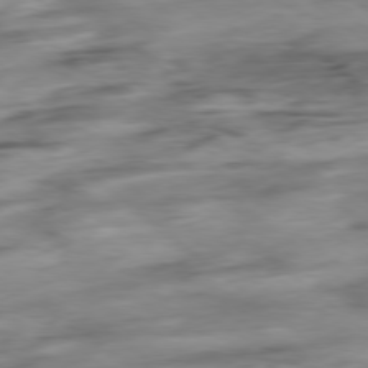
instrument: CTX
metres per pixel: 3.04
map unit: Hpe
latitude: -78.8786
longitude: -18.5356
